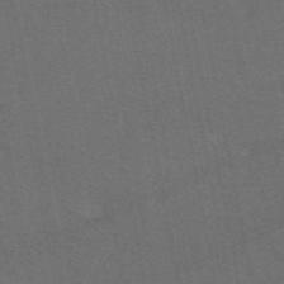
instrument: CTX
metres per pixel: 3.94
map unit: eAb
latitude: 47.5938
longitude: 116.4251
